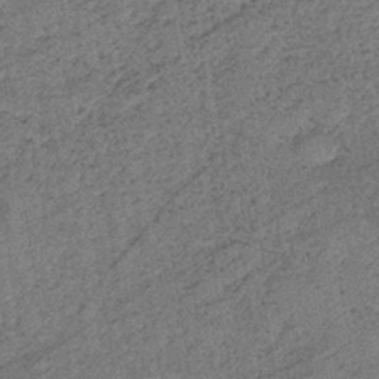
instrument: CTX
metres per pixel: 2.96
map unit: eHb
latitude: -39.1620
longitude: 77.9367
